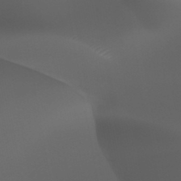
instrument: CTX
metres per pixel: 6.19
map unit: HNhu
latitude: -47.2376
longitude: 30.8219
